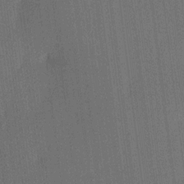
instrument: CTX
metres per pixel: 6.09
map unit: lAa
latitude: 11.6316
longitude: -108.8380
